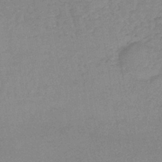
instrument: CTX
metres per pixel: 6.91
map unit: lHb
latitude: -40.0283
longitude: 66.1795
